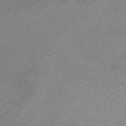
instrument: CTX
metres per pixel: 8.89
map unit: Nhu
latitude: -7.1809
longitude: -91.8583
